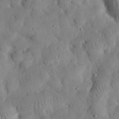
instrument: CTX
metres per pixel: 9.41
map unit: eHh
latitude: 33.1592
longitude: -75.1970
